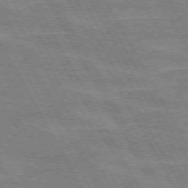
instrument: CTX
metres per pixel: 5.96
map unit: lApd
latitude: 72.3090
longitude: -55.3482
